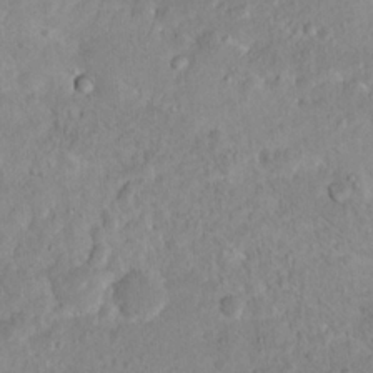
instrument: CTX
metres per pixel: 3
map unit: Nhu
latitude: 16.3089
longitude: -30.7813
